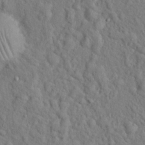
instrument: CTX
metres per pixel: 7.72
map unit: Hto
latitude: 17.1403
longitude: -52.5357
